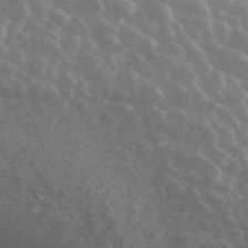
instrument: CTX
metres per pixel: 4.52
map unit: ANa
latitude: 43.8583
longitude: 28.8219
